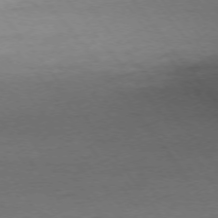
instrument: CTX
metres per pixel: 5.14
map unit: Ap
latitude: -75.9745
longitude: -89.5560
